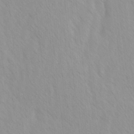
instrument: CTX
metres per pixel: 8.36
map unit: Ave
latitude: -1.4455
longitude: -113.0647
